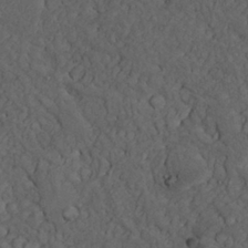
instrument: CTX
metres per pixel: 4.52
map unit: Nhu
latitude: 22.4601
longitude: -66.7435
